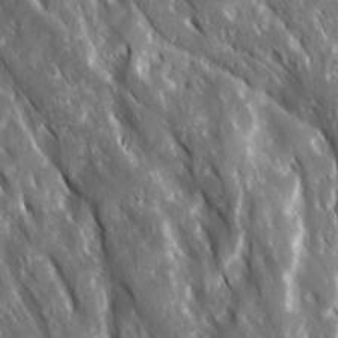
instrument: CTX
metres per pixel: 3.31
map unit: Ave
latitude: 15.4049
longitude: -132.3278
